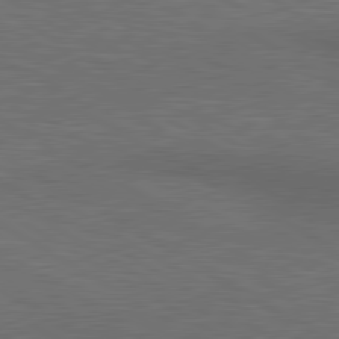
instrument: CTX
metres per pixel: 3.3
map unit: lApd
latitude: 80.4223
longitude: 118.1039
